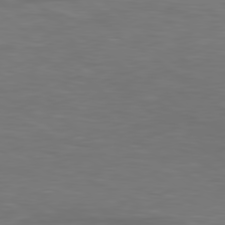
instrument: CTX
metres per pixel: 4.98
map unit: Hpe
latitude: 79.1592
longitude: -128.9136
